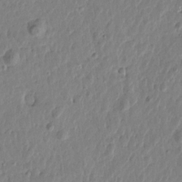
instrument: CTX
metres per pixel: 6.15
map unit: Htu
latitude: 1.7260
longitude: -178.7624
